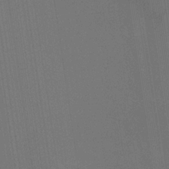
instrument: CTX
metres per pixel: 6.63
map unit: HNb
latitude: -32.3684
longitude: 56.6896
